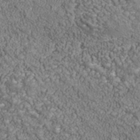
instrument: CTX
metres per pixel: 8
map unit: Nhu
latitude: -39.3510
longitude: -84.1200
